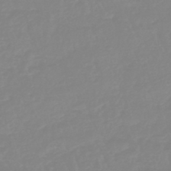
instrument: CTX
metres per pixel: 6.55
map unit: eHb
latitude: -45.0675
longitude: 81.1620
